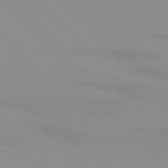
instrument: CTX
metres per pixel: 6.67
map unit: lApd
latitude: 76.4223
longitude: -84.8380
